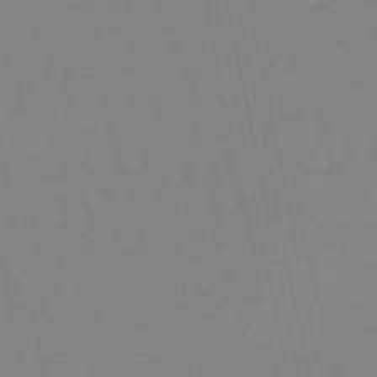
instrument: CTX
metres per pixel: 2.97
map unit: lHb
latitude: -49.5210
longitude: 80.1228
